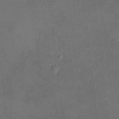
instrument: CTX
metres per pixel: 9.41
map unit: HNhu
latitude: 7.4993
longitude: 9.2187
